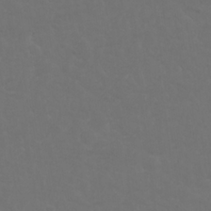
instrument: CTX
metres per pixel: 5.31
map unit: Nhu
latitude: 22.6490
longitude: -65.4237
